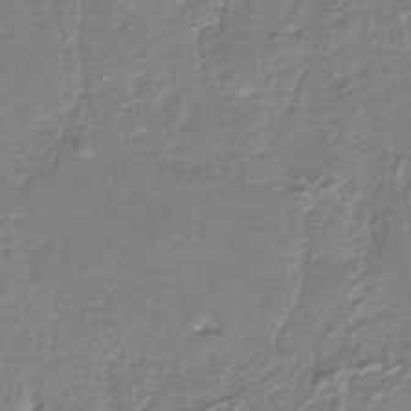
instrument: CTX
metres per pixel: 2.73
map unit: HNb
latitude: -36.2739
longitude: 58.5384
